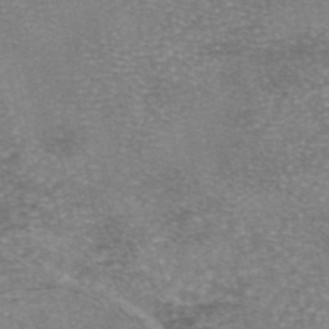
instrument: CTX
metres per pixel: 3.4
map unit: eAb
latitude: 45.9528
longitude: 104.6707
